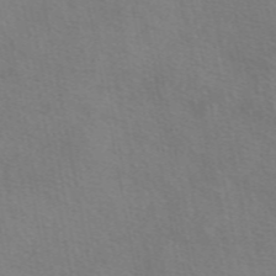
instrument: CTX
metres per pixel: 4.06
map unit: eAb
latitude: 50.8758
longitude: 111.0108
